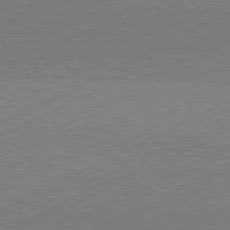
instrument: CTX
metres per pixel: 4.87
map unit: Hpe
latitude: -81.4644
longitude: 12.6708
